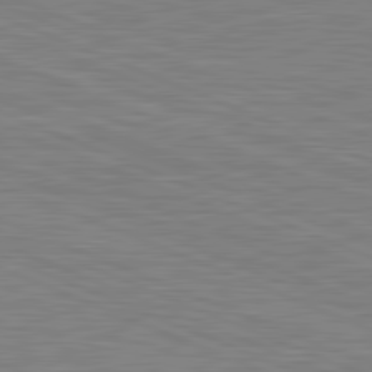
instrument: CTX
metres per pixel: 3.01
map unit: lApd
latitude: 81.6127
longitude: -171.7827
